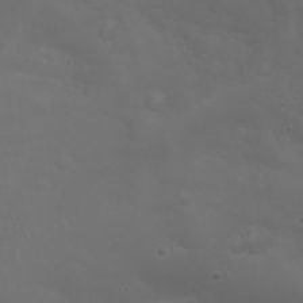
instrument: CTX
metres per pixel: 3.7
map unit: Nhu
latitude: 22.0633
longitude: -64.2900
